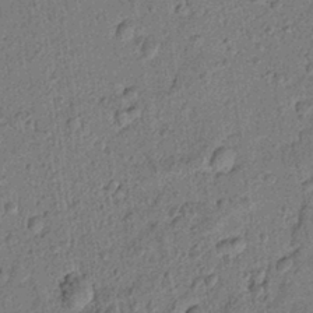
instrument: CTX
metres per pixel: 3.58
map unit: lAvf
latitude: 8.4979
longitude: 165.3888
